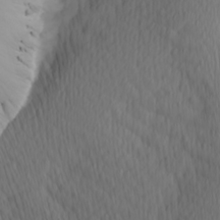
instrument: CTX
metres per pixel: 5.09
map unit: Hve
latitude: 14.1389
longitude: -91.3293
